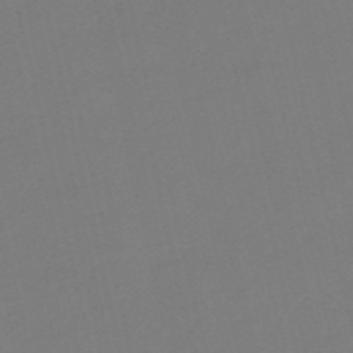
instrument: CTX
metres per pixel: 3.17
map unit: HNb
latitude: -55.4643
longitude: -38.8758
